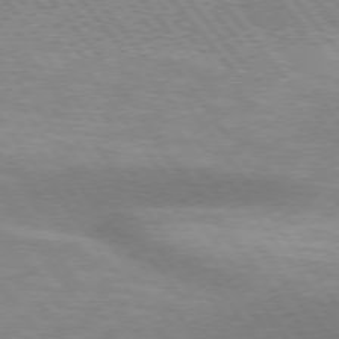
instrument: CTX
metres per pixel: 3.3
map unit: lApd
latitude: 75.1214
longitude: -49.4426
